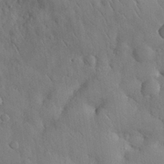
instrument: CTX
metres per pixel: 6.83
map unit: eHh
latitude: 28.1578
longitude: -78.8380
